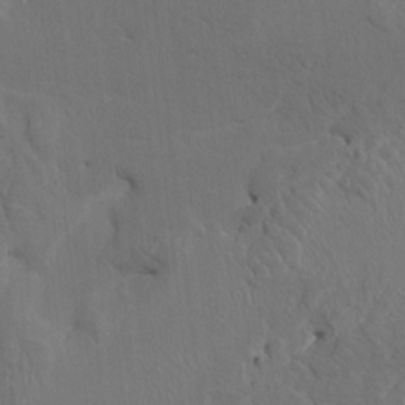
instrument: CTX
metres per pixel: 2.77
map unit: HNhu
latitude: 6.1956
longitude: 4.1416
